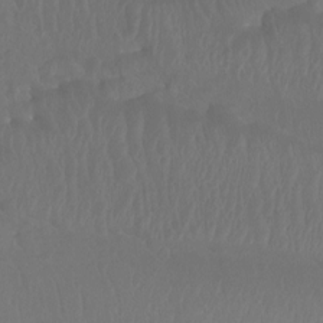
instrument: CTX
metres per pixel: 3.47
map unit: Ht
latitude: -14.0472
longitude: -44.1955
